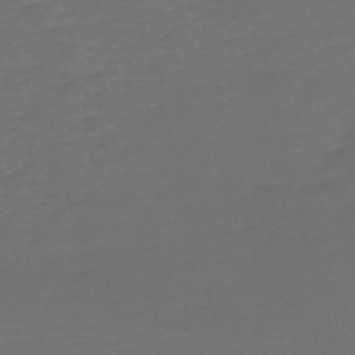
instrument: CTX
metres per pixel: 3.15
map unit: Nve
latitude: -58.5573
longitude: 56.2361
